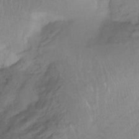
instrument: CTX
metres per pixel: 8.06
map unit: Hto
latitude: -14.0283
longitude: -43.7639
